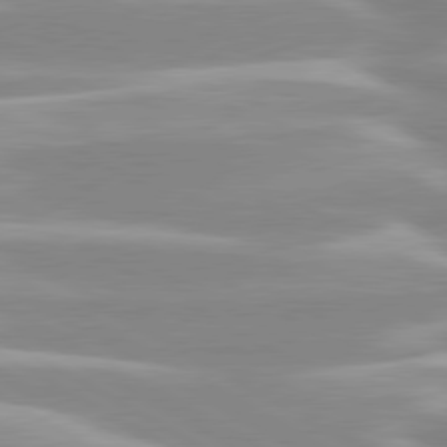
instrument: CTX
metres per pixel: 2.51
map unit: lApd
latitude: 80.1200
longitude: -128.9136
